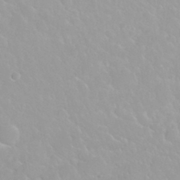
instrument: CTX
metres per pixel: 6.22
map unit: Nhu
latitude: 29.8016
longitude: -55.3293
